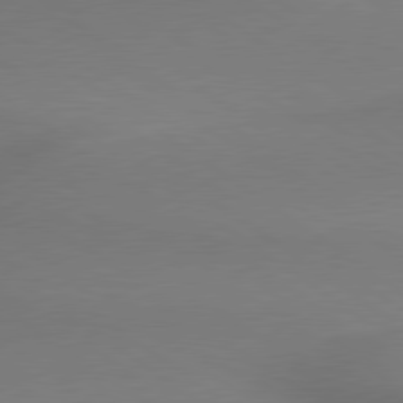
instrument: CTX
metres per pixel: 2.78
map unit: lApd
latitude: 79.4049
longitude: 178.8597
